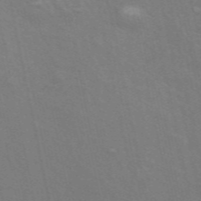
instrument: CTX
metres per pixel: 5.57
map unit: ANa
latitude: 49.5749
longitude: -75.2915
